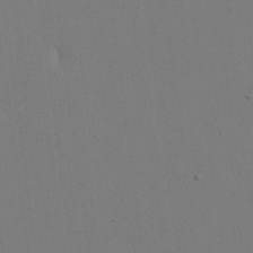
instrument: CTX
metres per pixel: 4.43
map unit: eHh
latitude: 18.6679
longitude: -69.1970
